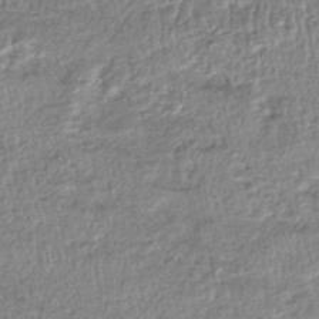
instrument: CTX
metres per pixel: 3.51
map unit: HNhu
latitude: -46.5951
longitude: 102.8030
